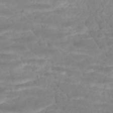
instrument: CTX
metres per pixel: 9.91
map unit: ANa
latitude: -45.0298
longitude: 104.5573
